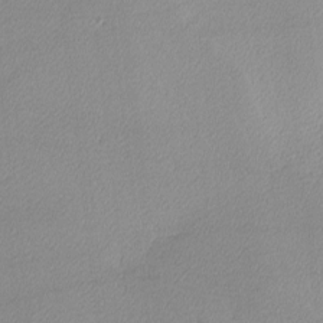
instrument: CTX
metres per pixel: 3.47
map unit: lHvf
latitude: -12.9542
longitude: -102.6301
